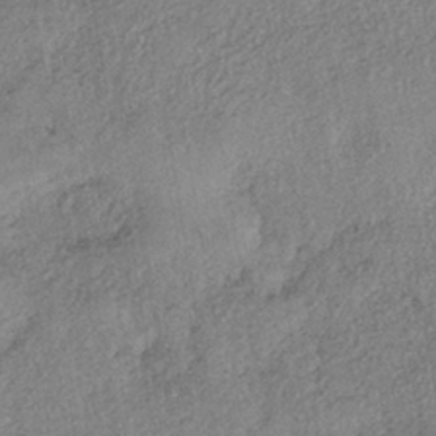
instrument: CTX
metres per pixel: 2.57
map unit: eHh
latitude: -42.1038
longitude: 120.2550
